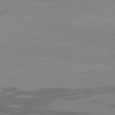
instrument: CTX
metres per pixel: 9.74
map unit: Hpe
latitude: 74.3656
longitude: -125.1781
